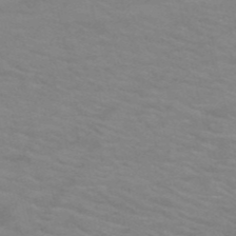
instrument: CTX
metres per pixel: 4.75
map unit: HNb
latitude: -53.1431
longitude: -45.4048
